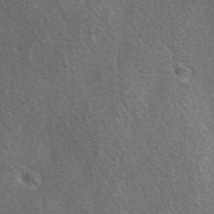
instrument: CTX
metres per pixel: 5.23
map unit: Ave
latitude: -0.4251
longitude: -112.6679
